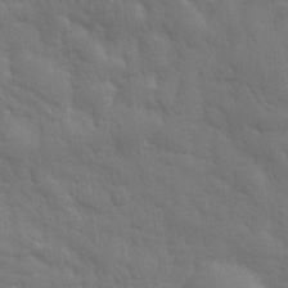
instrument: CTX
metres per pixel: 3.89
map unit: eHh
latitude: 31.7072
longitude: -69.9906
